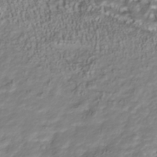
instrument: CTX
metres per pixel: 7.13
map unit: Nhu
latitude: -40.9542
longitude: -85.5749
